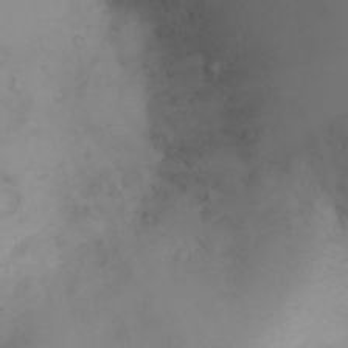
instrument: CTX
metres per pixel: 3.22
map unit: eHh
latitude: 26.0255
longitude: -64.2900
